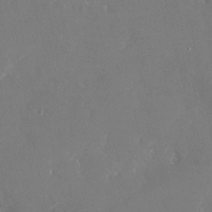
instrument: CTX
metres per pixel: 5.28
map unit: Nhu
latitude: -23.6344
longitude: -72.5168
